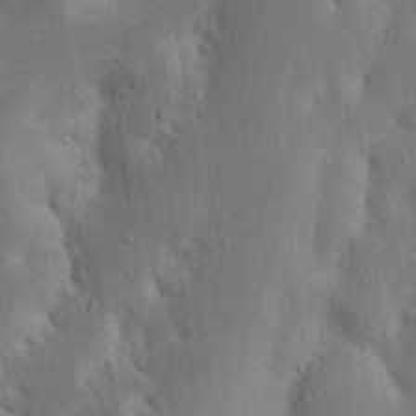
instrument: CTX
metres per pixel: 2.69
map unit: Nhu
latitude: 18.7057
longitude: -73.6883
